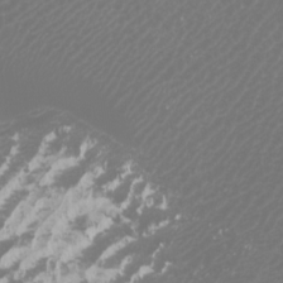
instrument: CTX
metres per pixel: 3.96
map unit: Htu
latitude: -5.5399
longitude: -74.4601
